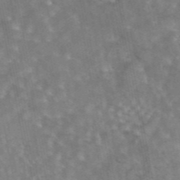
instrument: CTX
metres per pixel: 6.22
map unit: eAb
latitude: 44.9702
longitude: 114.1795
